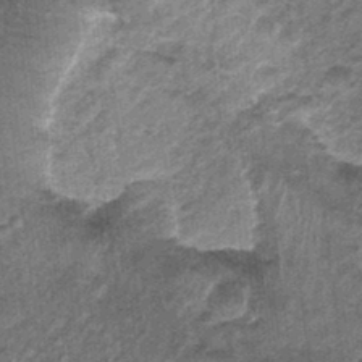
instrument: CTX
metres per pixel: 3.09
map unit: Nhu
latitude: 0.9135
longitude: -16.9324
